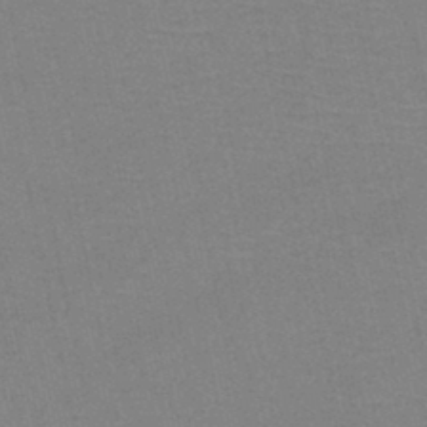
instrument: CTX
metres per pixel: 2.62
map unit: HNb
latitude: -45.8233
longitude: -41.8961
